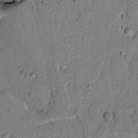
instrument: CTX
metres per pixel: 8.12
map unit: lAvf
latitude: 7.4237
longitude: 169.6532
